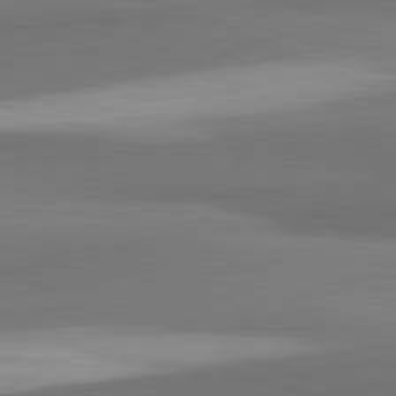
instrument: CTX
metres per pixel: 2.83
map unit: lApd
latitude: 81.8961
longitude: 173.0108
